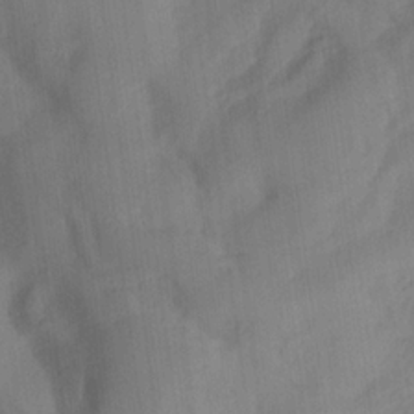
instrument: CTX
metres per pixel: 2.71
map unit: Ave
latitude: 21.4616
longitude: -138.0822
